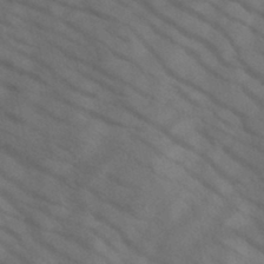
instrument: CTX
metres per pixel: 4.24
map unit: HNb
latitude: -45.0864
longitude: -41.4615
